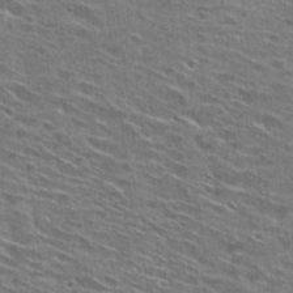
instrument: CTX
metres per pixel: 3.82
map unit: Hto
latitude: 28.7246
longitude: -46.2334
